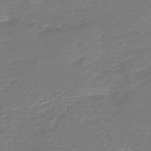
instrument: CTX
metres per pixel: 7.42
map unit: HNb
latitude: -47.2187
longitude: 52.8408
